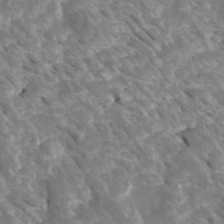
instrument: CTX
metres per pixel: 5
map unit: Htu
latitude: 2.4412
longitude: 142.0850
